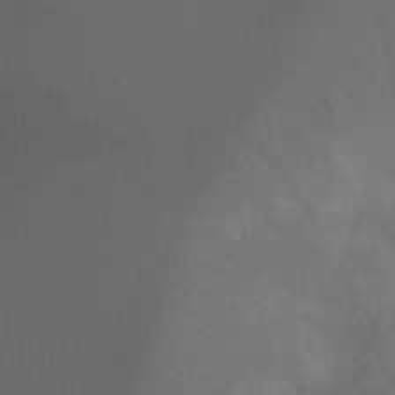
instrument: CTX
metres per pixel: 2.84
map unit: Ht
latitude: -7.6533
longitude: -20.2334
